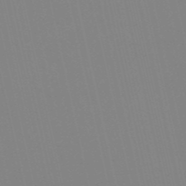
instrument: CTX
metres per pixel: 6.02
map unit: HNb
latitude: -53.6910
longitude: -36.4979
